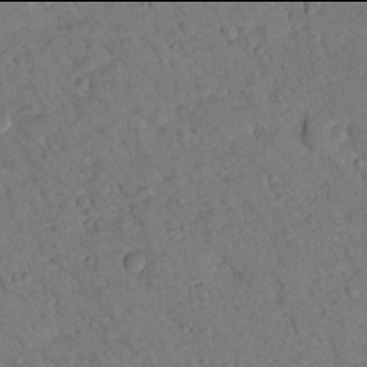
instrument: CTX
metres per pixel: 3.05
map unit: lHvf
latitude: 13.9906
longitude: 178.5007
